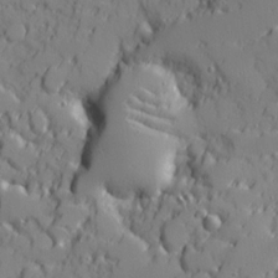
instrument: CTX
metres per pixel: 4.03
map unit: Ave
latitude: 11.4049
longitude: -101.3671
